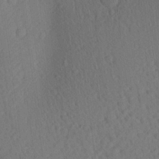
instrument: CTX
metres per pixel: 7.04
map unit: Aa
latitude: 20.9892
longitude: -139.0458
